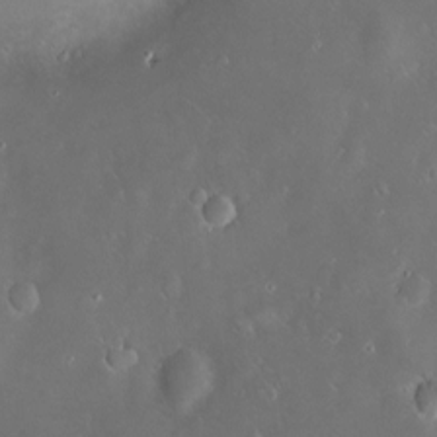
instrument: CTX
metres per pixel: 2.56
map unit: Hve
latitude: -10.7085
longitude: 174.8407
